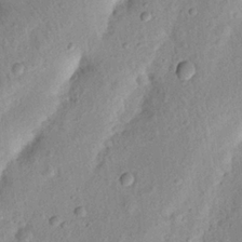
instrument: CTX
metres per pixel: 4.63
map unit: Nhu
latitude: 19.9717
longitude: -74.7435
